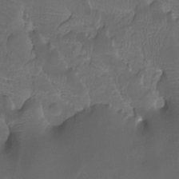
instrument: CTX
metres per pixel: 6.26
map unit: Htu
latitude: -13.1998
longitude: -71.3104
